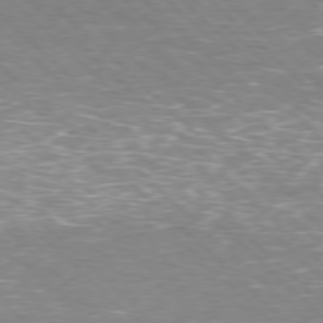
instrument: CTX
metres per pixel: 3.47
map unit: Hpe
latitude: -77.9745
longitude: 15.1998
